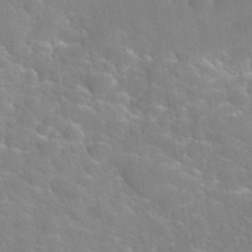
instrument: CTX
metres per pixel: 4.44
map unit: Hto
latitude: 35.6882
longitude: -46.3468
